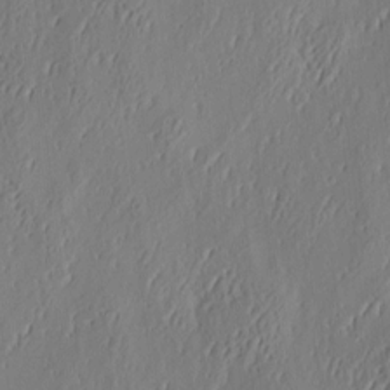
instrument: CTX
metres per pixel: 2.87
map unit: eHh
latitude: 4.2711
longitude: -77.9717
